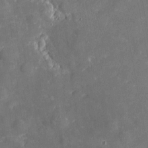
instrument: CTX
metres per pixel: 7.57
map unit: eHh
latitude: 5.1592
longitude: -69.9906
